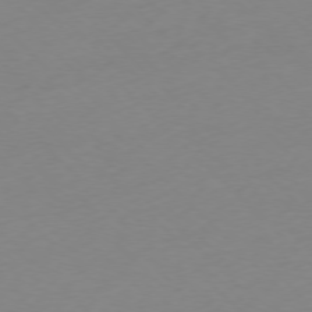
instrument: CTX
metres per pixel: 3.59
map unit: Ap
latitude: -77.2376
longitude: -63.2348
